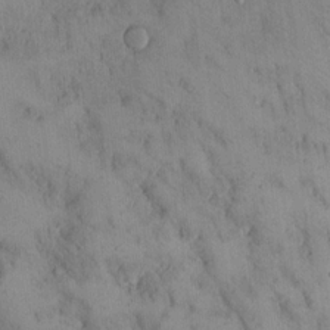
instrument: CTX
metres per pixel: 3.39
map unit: Hto
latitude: 13.9717
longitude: -59.8583
